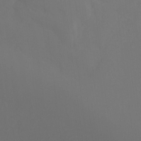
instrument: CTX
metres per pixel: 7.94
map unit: Ht
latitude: -15.6533
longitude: -42.3845
